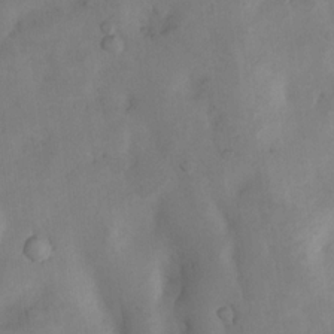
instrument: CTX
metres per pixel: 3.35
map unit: Nhu
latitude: 8.0444
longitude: -22.8758
